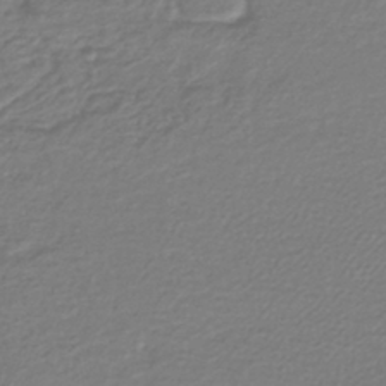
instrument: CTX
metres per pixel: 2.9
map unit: lHb
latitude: -41.6722
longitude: 70.1039
